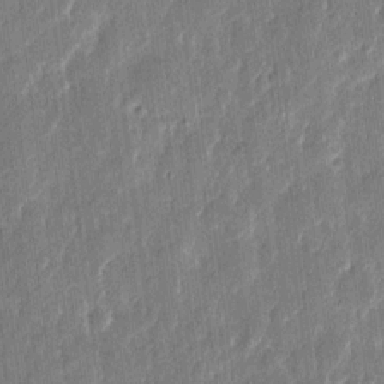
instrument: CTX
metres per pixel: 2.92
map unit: eHh
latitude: 11.6694
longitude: -70.6112
